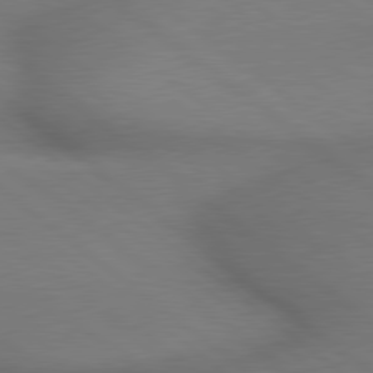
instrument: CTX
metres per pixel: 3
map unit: lApd
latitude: 79.2915
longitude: -167.1970
